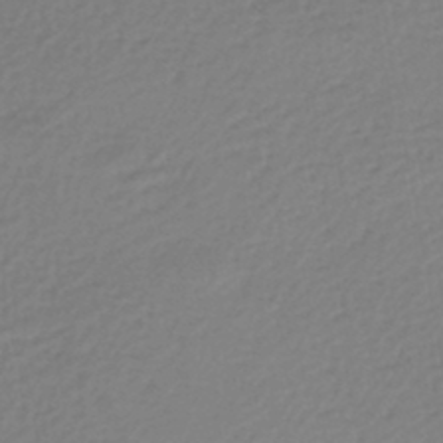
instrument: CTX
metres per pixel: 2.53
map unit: lHb
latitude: -46.7274
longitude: 62.4440
